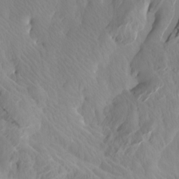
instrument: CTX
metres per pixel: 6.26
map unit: Htu
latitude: -6.5574
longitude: -71.0269
